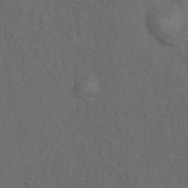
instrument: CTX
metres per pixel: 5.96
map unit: Nhu
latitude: 9.9150
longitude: -25.6882
